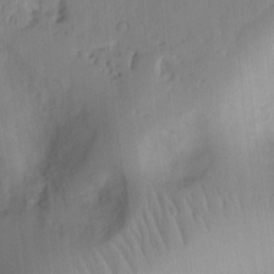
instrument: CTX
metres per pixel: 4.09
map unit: Ht
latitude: 9.2915
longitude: -75.0081
